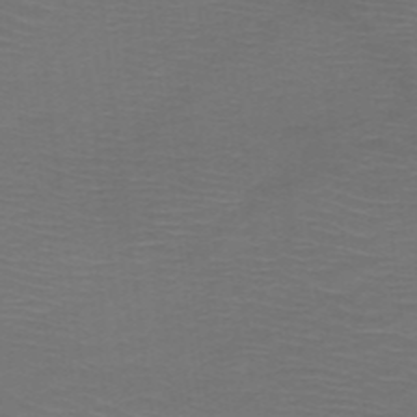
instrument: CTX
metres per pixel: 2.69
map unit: HNb
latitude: -48.8219
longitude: -45.7827
